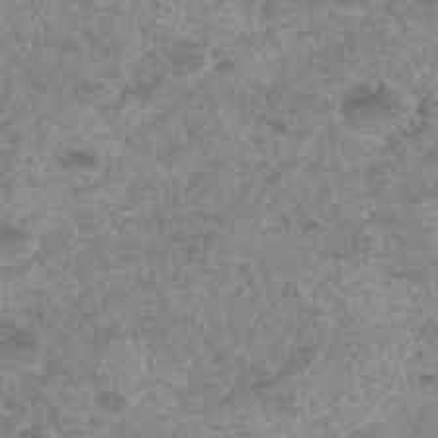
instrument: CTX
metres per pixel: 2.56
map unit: Hto
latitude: 33.1025
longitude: -49.4048
